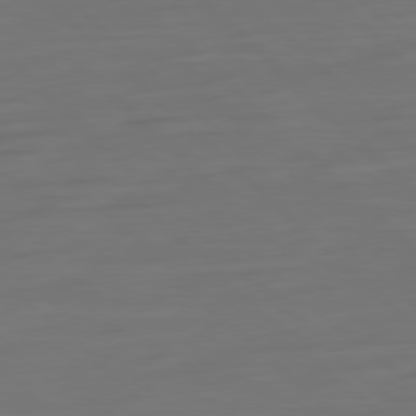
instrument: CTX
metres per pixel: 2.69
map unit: Ap
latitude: -79.8989
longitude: -55.1970
